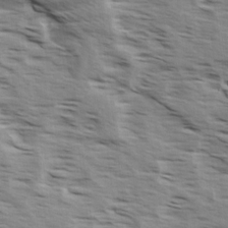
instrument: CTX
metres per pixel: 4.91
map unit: Ave
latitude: 15.0270
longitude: -103.1403
